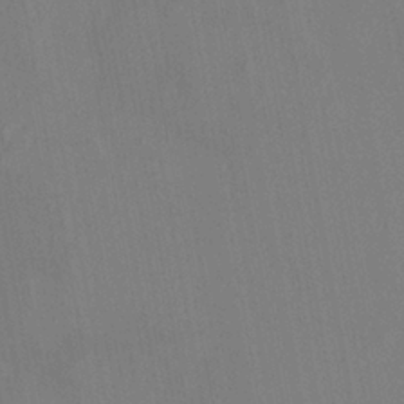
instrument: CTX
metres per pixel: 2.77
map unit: HNhu
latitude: 6.1767
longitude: 4.5951
